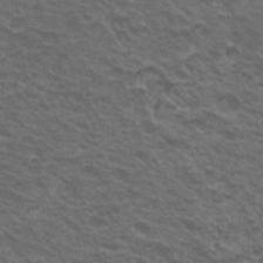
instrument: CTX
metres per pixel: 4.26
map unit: Nhu
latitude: 20.5357
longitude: -31.1592
